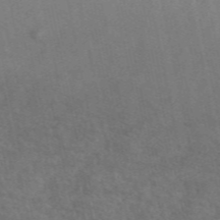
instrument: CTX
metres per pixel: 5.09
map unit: ANa
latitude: 49.9339
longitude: -72.2901
